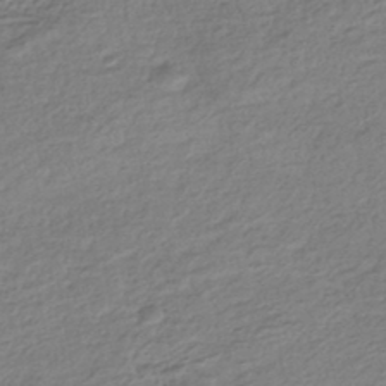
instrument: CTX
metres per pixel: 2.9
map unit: HNhu
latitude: -43.3887
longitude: 105.1998
